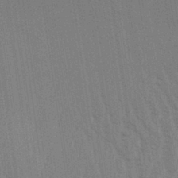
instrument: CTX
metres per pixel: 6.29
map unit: Aa
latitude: 31.7450
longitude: -139.1592
